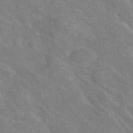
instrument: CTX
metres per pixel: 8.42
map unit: eAb
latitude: 48.4790
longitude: 119.4454
